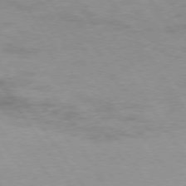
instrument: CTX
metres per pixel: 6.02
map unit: Hpe
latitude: 74.0255
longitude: -142.3845
